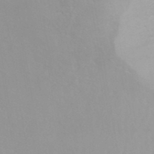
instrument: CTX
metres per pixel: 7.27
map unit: ANa
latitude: 40.7624
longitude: 28.5952
